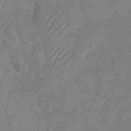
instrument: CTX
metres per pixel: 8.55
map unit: Nhu
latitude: -29.3321
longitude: -59.5560
